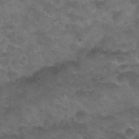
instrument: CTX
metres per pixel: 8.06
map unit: Nhu
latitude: 26.4034
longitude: -53.7450
